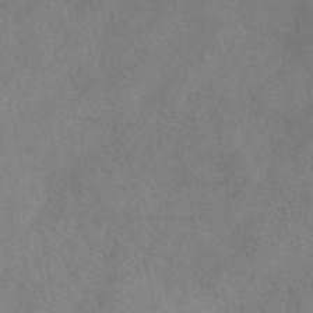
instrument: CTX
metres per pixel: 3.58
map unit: eAb
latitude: 44.7813
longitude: 115.8800
